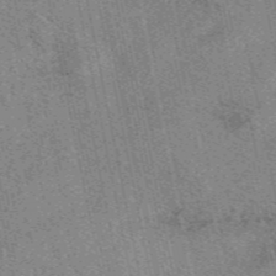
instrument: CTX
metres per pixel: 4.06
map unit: eAb
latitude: 48.6868
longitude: 104.7463
